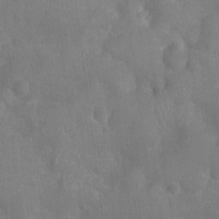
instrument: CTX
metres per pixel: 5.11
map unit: Ht
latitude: -9.3887
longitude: -22.0822
